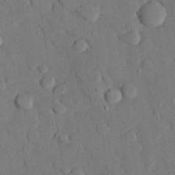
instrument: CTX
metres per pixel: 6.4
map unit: eHh
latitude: 27.8206
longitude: -80.3278
